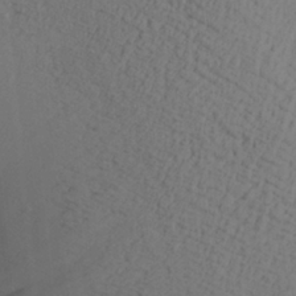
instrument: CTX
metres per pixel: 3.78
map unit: Aa
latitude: 27.1214
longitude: -131.8584
